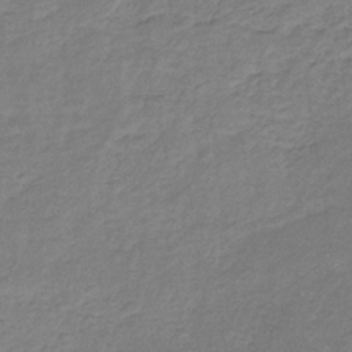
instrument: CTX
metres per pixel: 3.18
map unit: HNb
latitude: -32.1795
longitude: 61.8044
